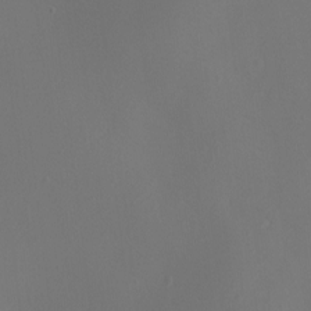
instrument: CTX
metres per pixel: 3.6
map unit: Ht
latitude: 1.1403
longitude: -20.6491
